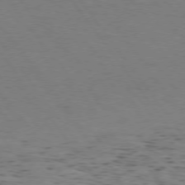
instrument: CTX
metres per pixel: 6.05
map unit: Hpe
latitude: 74.3278
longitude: -133.2915
